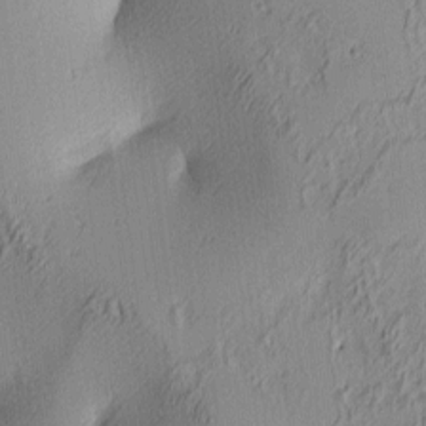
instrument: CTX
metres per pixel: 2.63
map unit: lAa
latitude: 4.1956
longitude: -115.7638
